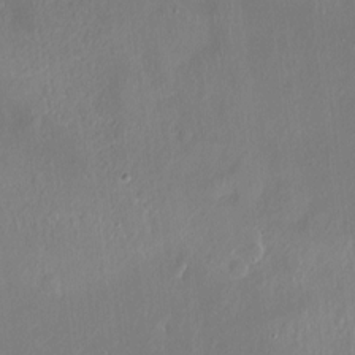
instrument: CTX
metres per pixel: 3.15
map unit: Hto
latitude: -13.2187
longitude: -42.1200
